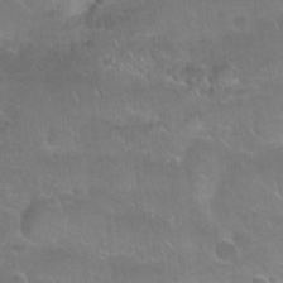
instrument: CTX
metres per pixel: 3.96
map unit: Nhu
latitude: 24.6490
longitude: -51.1025
